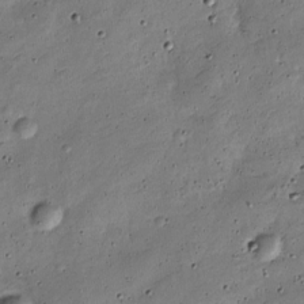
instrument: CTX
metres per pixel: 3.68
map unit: Nve
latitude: -25.5966
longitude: 106.4629
